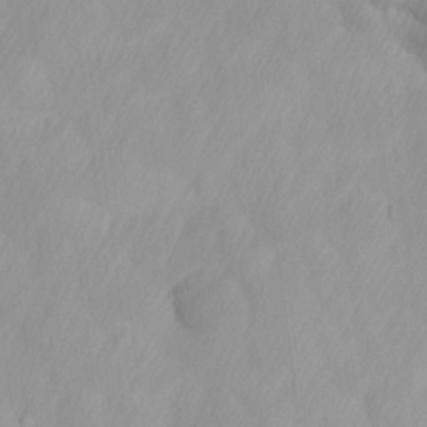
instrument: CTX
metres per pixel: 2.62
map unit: Ave
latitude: 13.1403
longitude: -105.6127
